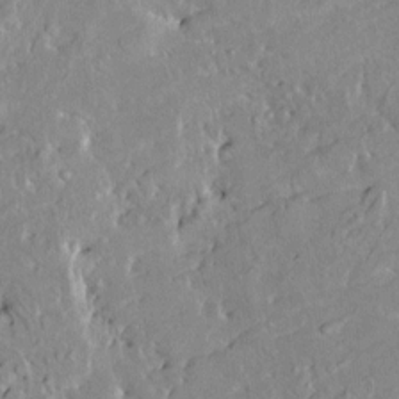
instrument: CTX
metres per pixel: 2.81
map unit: HNhu
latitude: 4.6113
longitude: 3.6343
